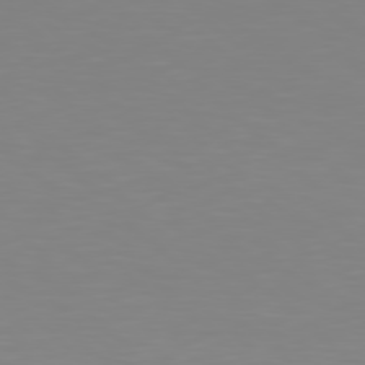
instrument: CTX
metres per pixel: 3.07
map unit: Hpe
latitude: 77.9150
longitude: -173.2159
